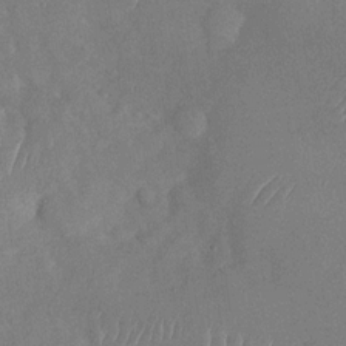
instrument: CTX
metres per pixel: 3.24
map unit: Nhu
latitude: -29.7478
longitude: -60.2711
